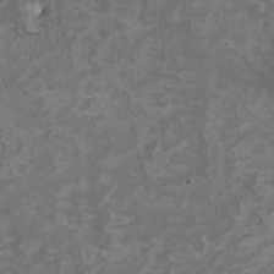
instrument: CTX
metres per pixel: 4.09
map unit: HNhu
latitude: 2.3656
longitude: -4.0255
